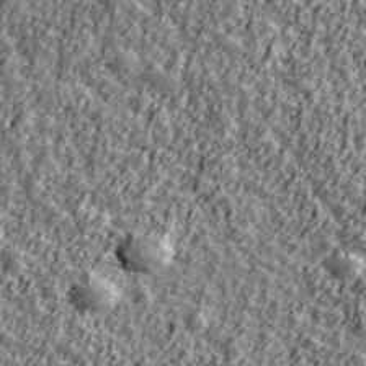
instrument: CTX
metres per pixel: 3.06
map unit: Ave
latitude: 42.5168
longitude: -113.3859
